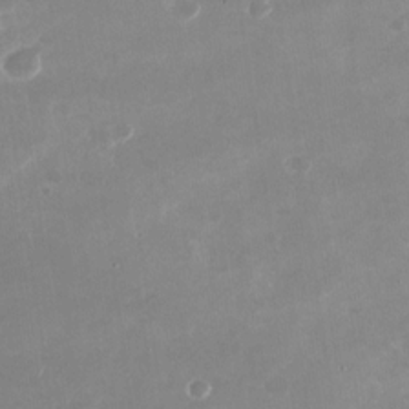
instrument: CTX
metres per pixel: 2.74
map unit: Nhu
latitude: -28.7652
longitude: -70.3278
